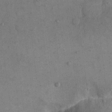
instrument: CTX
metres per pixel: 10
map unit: eHh
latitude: 15.2915
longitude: -68.1389
